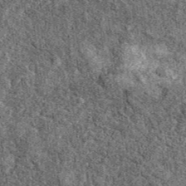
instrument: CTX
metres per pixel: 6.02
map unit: eAb
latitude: 39.8583
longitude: 110.9542
